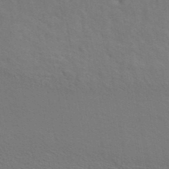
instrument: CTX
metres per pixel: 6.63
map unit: ANa
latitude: 39.4426
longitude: 19.9178
